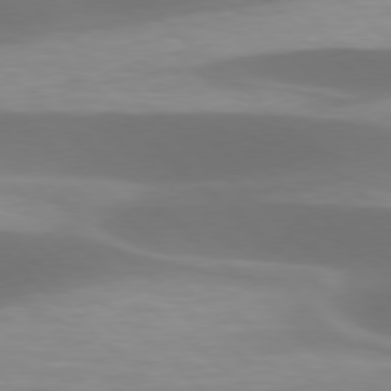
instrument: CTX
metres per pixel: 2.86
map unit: lApd
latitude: 77.8394
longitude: -50.3467
